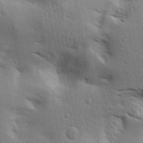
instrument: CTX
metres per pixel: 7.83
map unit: lAa
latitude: 18.5356
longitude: -138.5546
